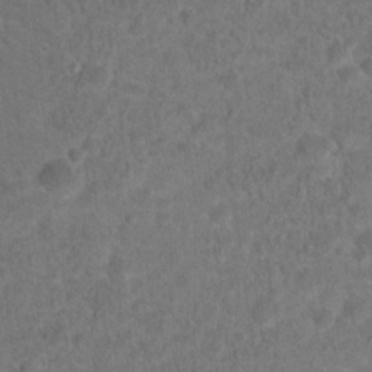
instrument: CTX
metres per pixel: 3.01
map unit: Hto
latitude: 17.7072
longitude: -41.1781
